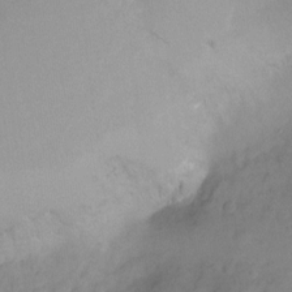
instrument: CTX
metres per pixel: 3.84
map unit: Ht
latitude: -16.0283
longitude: -49.7450
